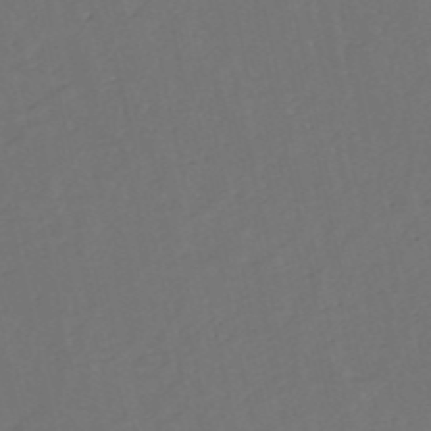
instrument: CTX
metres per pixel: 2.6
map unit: eHh
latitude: -53.2187
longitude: -24.4223
